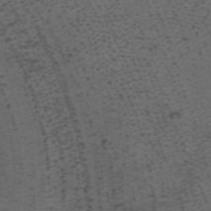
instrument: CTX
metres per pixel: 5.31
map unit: ANa
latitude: 37.4427
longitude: 24.0661
